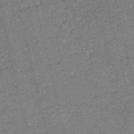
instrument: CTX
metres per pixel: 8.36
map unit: HNb
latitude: -54.2362
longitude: -40.0444
